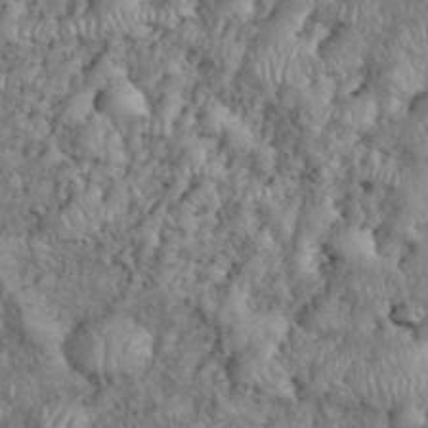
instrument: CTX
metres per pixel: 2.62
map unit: eHh
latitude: 38.2900
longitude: -57.1025
